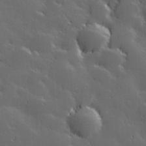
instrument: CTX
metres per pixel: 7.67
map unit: Hve
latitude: 27.8017
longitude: 144.6330
